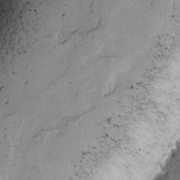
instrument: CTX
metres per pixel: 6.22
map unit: Ave
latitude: 0.5168
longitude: -110.4979
